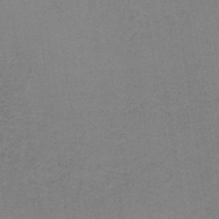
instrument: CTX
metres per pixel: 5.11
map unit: HNb
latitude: -34.5952
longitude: 54.6519
